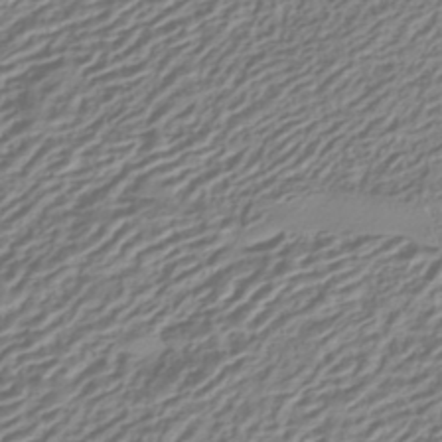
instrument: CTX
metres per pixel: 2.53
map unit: HNhu
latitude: -42.3684
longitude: 107.0865
